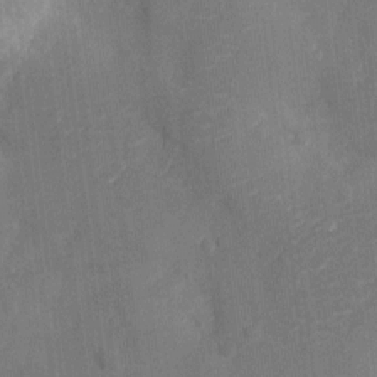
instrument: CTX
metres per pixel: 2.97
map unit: Ht
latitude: -6.7652
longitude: -25.8583
